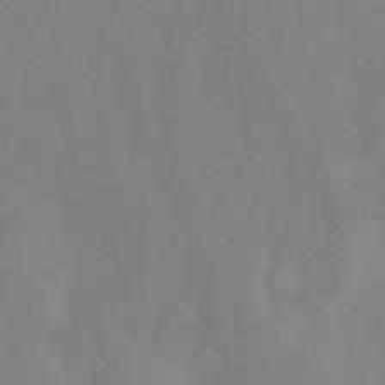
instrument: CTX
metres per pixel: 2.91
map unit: Ht
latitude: -15.0109
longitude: -54.6679
